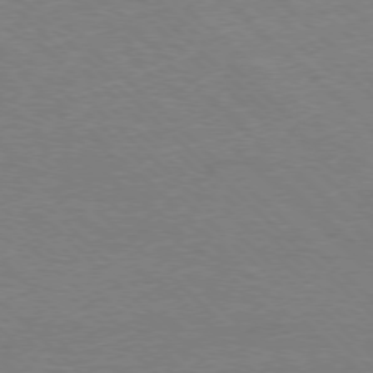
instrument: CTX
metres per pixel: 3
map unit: Ap
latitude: -77.5210
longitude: -86.4034
